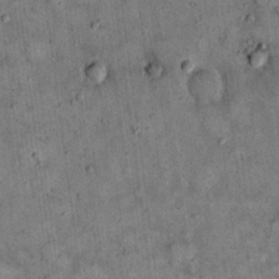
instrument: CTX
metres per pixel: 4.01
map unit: Hto
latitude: 18.7813
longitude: -60.7813
